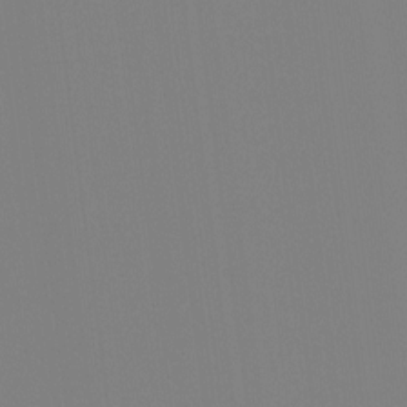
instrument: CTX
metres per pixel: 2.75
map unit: Ht
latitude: -13.1053
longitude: -50.2522
